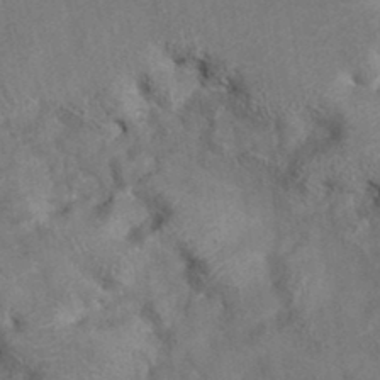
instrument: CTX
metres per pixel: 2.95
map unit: eAb
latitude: 35.3670
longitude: 111.3320
